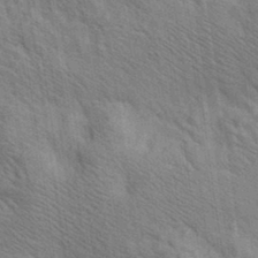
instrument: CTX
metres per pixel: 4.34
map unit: lAa
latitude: 20.0633
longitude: -139.4804
